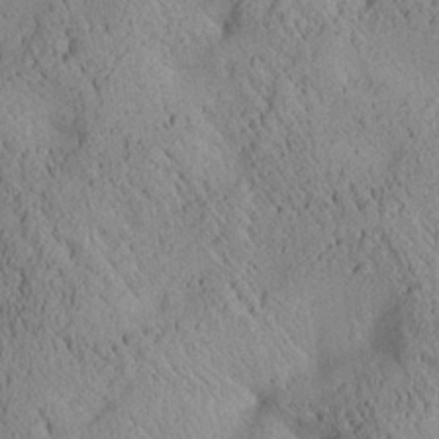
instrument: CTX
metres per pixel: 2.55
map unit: Aa
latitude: 25.2914
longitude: -133.8205
